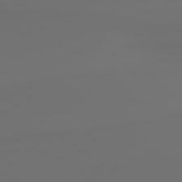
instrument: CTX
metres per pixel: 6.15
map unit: lApd
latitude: 79.9339
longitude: 176.9542
